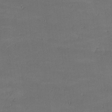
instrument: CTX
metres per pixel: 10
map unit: lHvf
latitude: -8.9919
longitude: -101.2726
